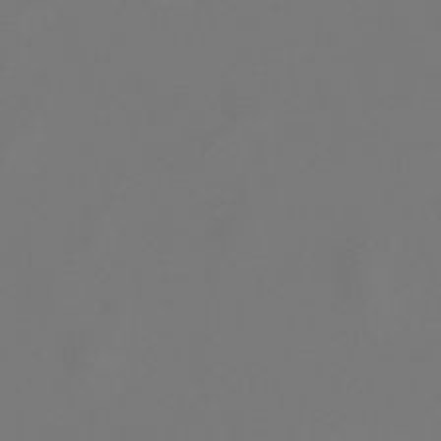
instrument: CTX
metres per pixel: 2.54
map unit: lHb
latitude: -47.3320
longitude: 72.4629
